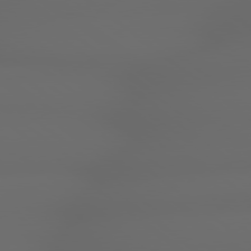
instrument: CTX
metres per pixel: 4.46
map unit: Hpe
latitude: 78.9892
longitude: -163.9339
